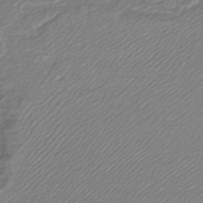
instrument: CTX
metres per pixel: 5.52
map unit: lHb
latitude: -41.8989
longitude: 61.8989
